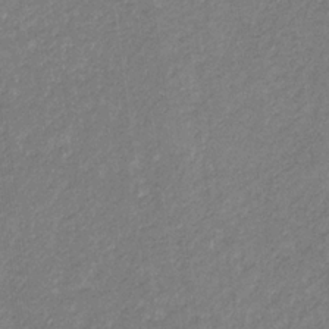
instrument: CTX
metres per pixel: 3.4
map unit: eHb
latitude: -31.7855
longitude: 70.4062
